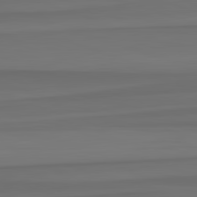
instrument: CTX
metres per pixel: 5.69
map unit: lApd
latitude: 82.8191
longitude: -179.4049
